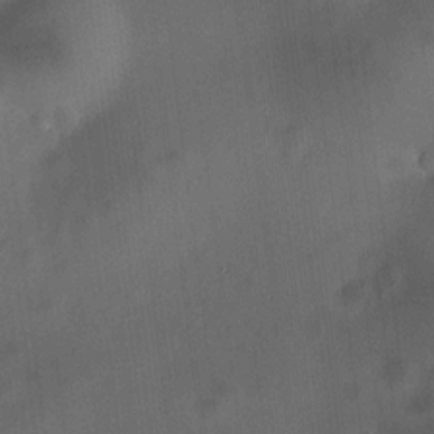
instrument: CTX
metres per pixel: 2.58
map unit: HNhu
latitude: 10.2901
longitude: 9.4643
